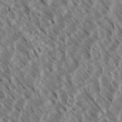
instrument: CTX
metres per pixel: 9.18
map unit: eHh
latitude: 34.6868
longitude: -139.7827
